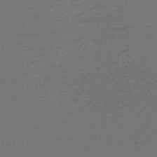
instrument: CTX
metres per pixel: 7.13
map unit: HNb
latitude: -53.4643
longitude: -43.1403
